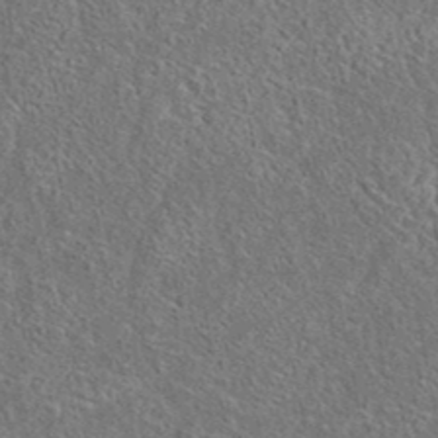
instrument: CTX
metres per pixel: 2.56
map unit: eAb
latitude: 37.3671
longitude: 112.5385
